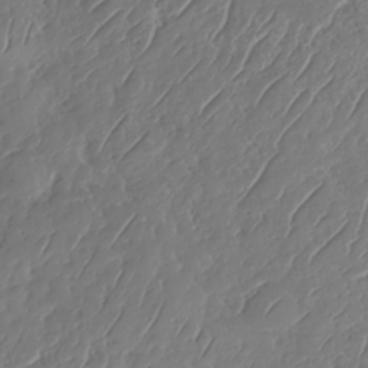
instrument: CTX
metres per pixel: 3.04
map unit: HNhu
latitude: -37.6155
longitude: 33.3132
